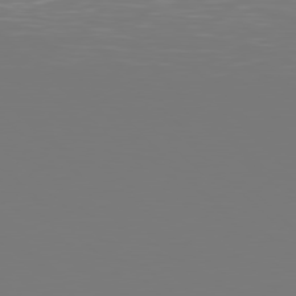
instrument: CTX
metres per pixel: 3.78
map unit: Hpe
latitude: 78.3468
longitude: -166.7246
